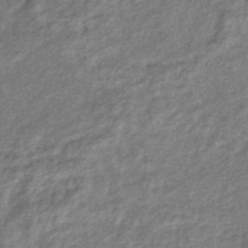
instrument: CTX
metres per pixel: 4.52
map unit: eHb
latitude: -39.9178
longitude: 81.3132
